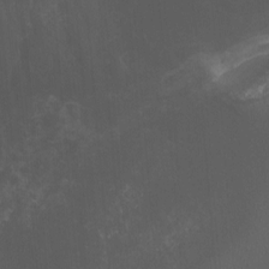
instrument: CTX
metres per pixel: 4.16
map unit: Nhu
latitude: -7.8611
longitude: -76.4223
